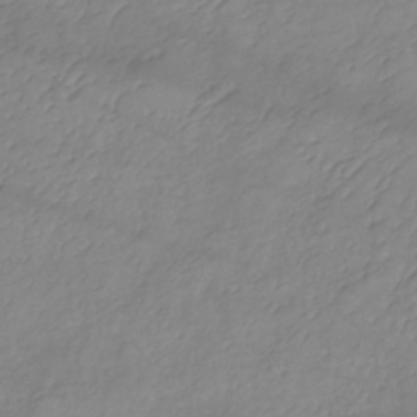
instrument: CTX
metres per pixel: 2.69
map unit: lHb
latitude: -34.5385
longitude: 71.4643
